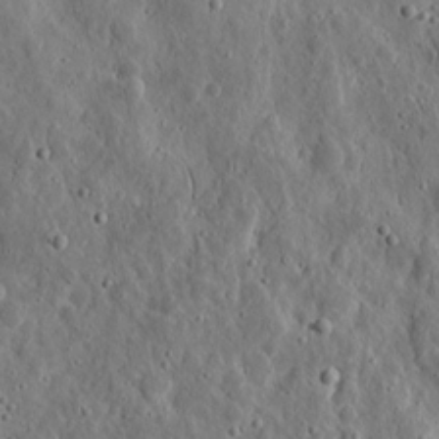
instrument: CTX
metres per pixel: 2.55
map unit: eHh
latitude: 10.7435
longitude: -73.6883
